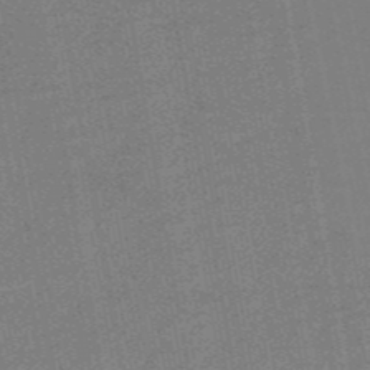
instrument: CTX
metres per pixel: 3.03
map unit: HNb
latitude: -52.4440
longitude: -48.1578
